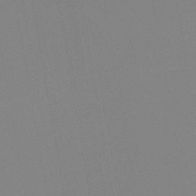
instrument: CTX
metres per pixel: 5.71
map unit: HNb
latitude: -46.4251
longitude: -43.3482
